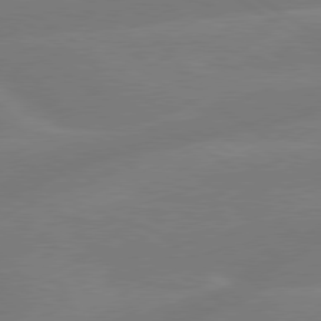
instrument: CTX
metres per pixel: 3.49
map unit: lApd
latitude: 79.2537
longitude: -150.1766
